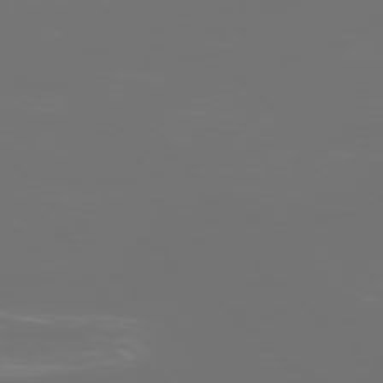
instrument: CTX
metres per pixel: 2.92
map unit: Ap
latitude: -77.2376
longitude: -81.2915
